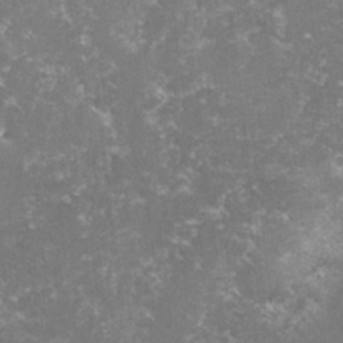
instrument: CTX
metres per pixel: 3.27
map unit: lHvf
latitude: -15.7478
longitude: -100.6868
